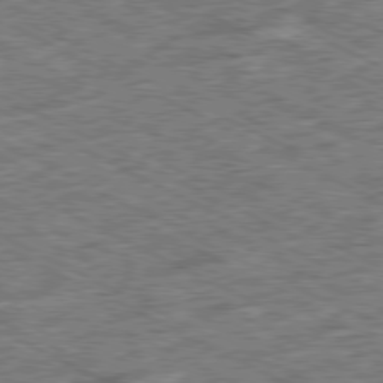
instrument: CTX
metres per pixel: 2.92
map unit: Ap
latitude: -79.6155
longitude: -67.8205
